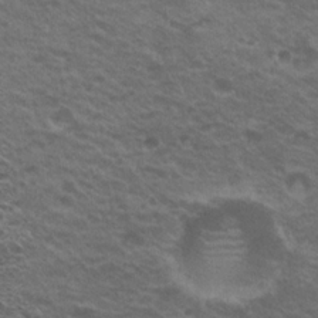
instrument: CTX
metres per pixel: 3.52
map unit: Nhu
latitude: 20.6491
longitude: -31.1970
